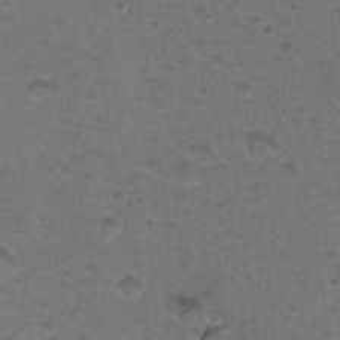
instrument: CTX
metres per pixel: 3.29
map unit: Nhu
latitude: 17.8772
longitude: -30.9703
